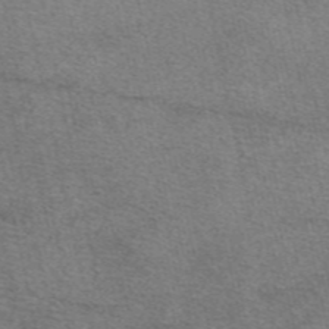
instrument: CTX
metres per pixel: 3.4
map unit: eAb
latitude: 48.5357
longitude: 112.6141
